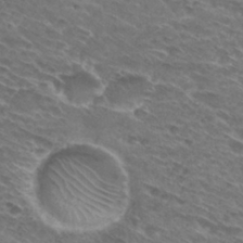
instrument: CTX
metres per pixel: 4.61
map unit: Hto
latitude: 29.9528
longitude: -44.2711
